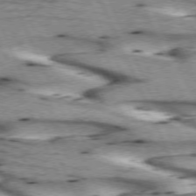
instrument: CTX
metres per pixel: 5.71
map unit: lApd
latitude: 73.1781
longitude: -54.2144
